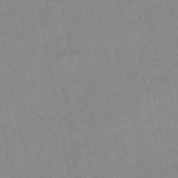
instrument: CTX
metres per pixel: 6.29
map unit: lHb
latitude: -48.1039
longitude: 77.8989
